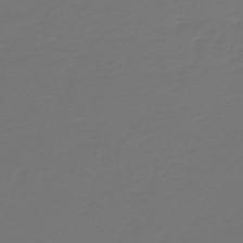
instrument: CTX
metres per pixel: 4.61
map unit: HNb
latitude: -47.6533
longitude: 56.6329
